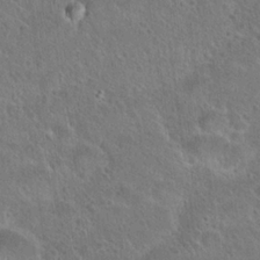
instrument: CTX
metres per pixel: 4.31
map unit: Hto
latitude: 23.5182
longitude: -49.0647
